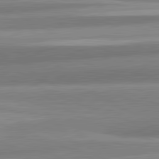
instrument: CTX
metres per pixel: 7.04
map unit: lApd
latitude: 82.1955
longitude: 179.8611
